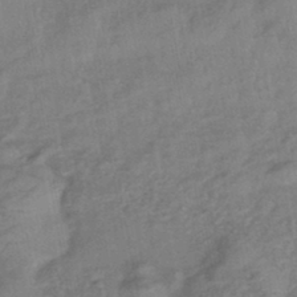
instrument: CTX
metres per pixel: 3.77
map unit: eHb
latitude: -42.8596
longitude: 83.4454
